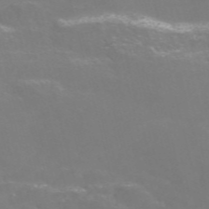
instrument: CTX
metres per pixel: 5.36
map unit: Nve
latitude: -56.8786
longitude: 52.3117
